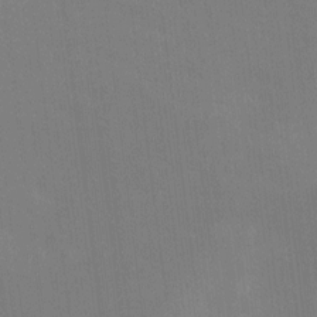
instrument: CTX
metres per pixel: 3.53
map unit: Ht
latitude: -10.3684
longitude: -38.7813
